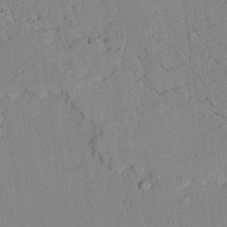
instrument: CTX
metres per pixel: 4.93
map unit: lAvf
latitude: 23.2537
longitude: -110.0633
